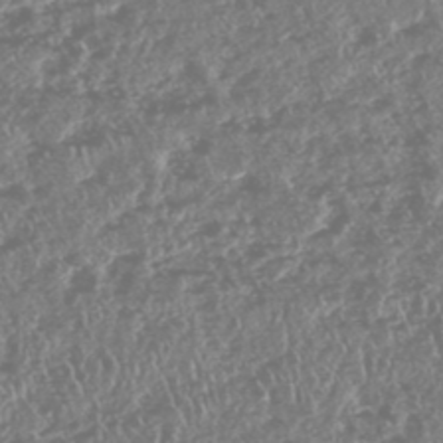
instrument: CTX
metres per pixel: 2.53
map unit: HNhu
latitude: -47.5588
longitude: 31.2565
